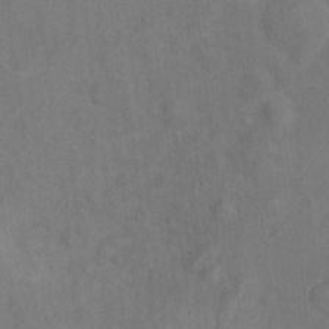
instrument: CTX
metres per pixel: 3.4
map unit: Ht
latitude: 14.0444
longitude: -41.3859
